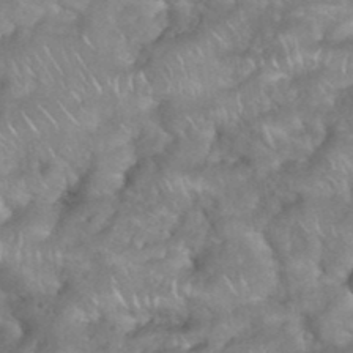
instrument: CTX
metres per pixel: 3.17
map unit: eHh
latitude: 39.1592
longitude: -58.4790
